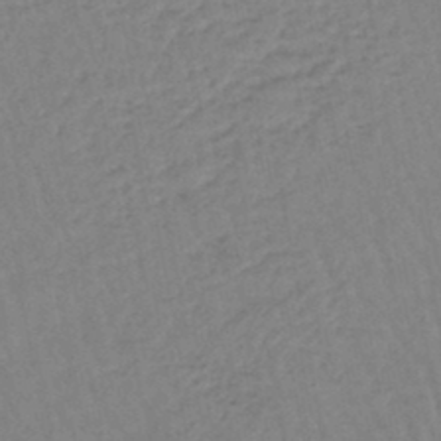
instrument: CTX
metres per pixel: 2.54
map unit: eHb
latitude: -45.3510
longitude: 80.4062
